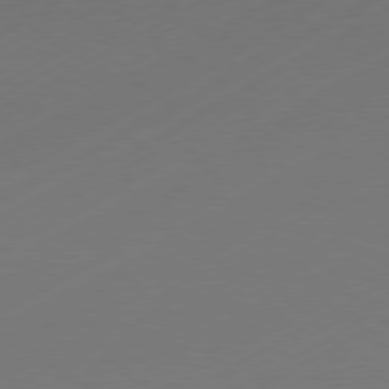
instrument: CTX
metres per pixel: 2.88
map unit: Hpe
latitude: -80.9164
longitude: 14.2551
